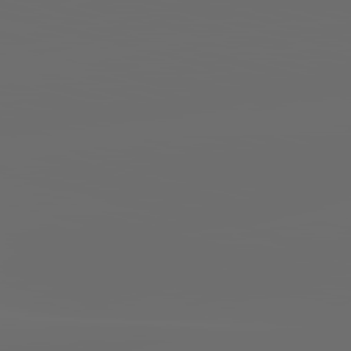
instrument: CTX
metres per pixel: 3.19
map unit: lApd
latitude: 83.8016
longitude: -128.5923
